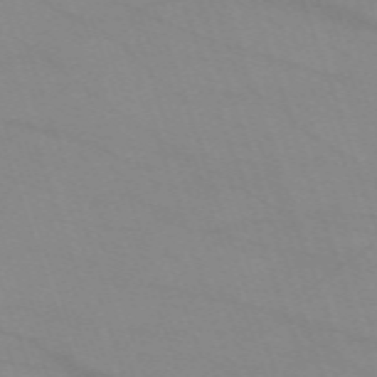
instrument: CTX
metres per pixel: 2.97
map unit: eHh
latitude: -64.1417
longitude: 52.9352
